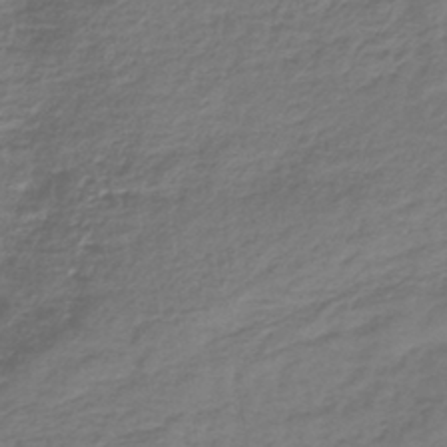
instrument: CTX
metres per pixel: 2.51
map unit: lHb
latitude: -39.6344
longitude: 72.2739
